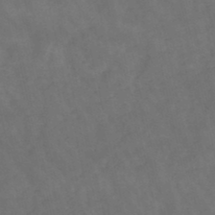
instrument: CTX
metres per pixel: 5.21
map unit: lHb
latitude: -47.4076
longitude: 70.3684
